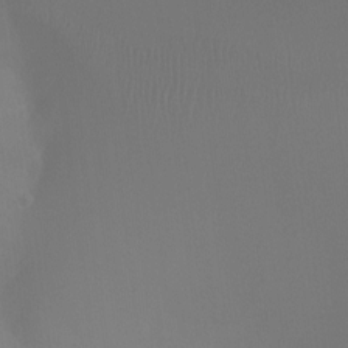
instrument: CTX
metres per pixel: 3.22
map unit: Ht
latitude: -3.6343
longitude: -25.2914
